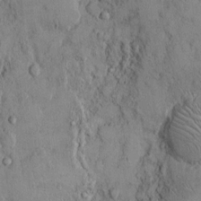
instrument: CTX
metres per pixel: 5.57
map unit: Hto
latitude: 11.9150
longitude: -59.9150
